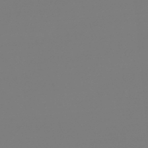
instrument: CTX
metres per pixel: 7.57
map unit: lHb
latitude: -46.0283
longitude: 75.7478
